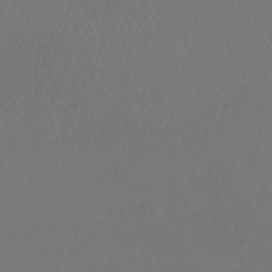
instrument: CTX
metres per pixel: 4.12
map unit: HNhu
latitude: -41.6722
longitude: 97.5777
